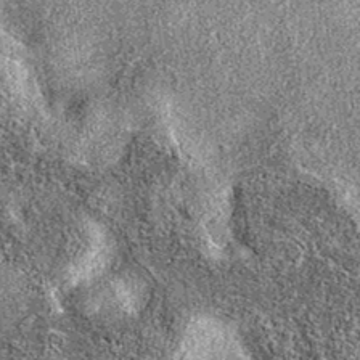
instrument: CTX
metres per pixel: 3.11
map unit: eAb
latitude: 36.5357
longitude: 105.8233
